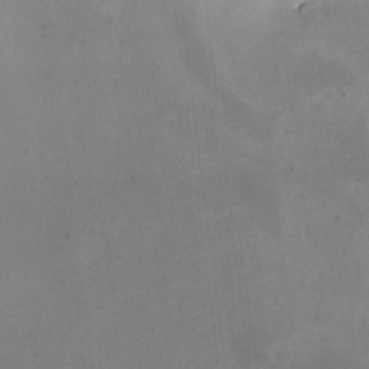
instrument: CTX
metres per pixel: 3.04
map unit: eHh
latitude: -4.9163
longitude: -78.8191
